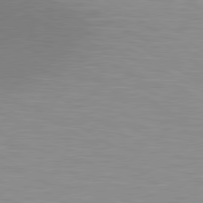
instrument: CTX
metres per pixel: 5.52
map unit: lApd
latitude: 80.4034
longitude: 131.4643
